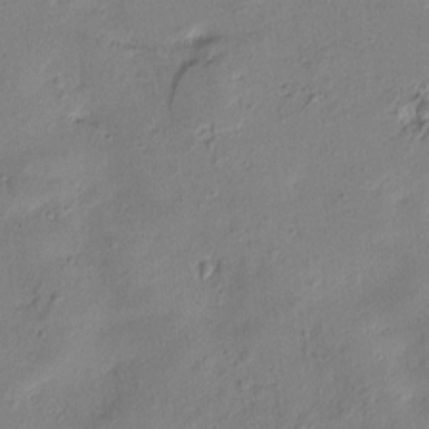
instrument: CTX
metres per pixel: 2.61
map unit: Htu
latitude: 0.5168
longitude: -175.5560
